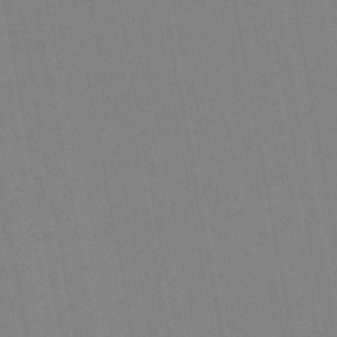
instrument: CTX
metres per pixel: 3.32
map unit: lHb
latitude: -46.4818
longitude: 71.6155
